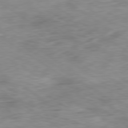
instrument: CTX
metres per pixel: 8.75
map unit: Ap
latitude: -79.8422
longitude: -72.6491
